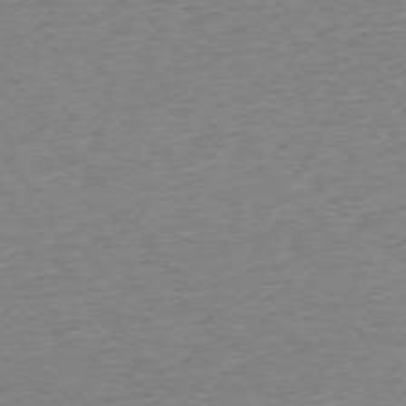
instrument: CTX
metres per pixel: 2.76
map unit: Ap
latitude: -75.3132
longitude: -88.6491
